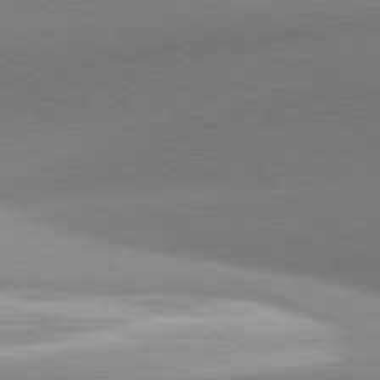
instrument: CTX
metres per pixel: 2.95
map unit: lApd
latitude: 81.5749
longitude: 135.6155
